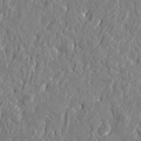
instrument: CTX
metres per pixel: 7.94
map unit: Htu
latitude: -2.9541
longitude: 178.9919
